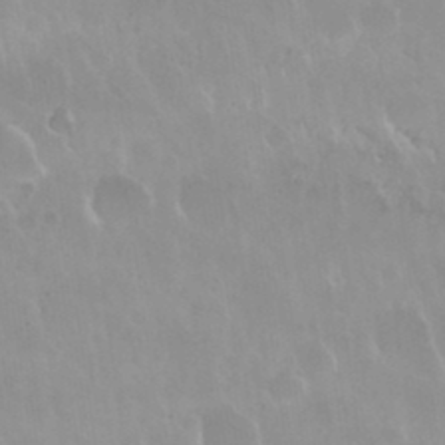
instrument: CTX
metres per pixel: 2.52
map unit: Nhu
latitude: 30.0444
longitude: -56.3656
